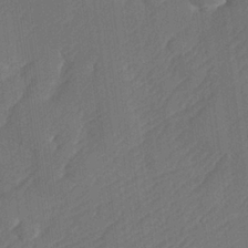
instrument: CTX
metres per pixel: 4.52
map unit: lHvf
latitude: 25.1403
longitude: 141.5021
